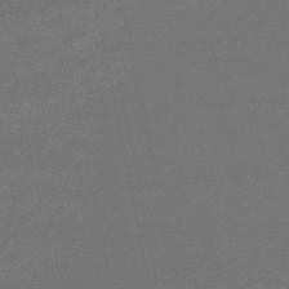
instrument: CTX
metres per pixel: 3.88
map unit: lHb
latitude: -49.4077
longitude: 72.6140
